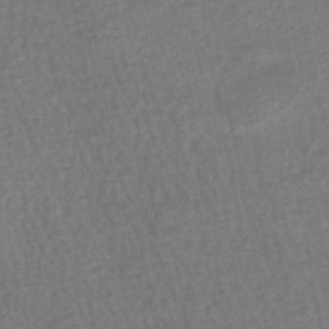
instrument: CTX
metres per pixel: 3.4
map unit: HNhu
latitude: -47.7099
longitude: 103.5777
